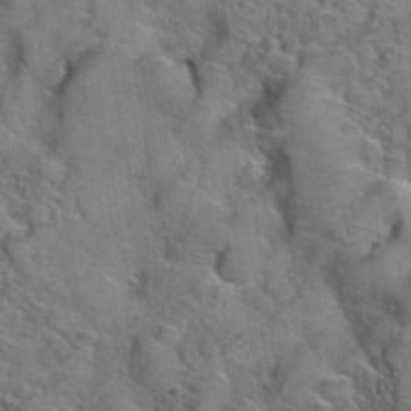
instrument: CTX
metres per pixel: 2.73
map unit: Hto
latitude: 39.1592
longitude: -44.6490
